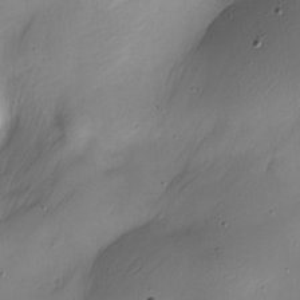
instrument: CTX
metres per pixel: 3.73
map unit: Nhe
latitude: -19.8611
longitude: 144.5763
